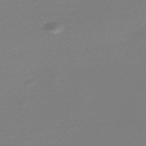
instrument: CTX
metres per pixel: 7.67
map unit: Nve
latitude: -56.8219
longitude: 63.1053
